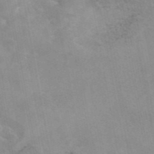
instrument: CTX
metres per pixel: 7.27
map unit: eAb
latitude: 45.4237
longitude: 124.5763
